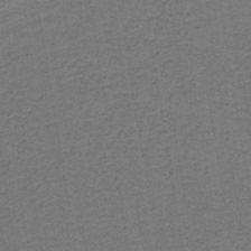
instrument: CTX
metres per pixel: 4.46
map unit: lHb
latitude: -42.9541
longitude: 53.4076
